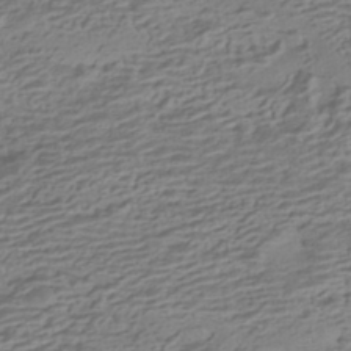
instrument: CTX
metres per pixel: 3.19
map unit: HNhu
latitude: -42.3495
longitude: 100.8219
